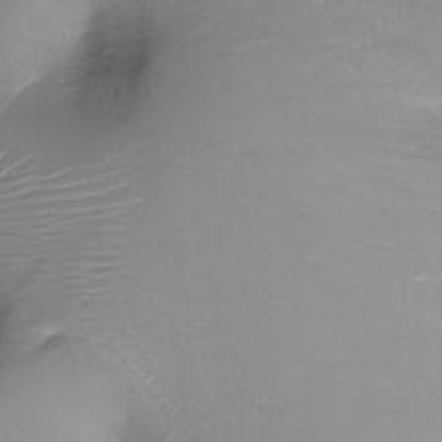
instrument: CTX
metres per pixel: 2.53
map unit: Ht
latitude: -16.6141
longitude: -42.7057
